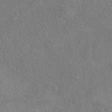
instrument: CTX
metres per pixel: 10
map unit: eAb
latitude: 42.5168
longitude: 110.9919
